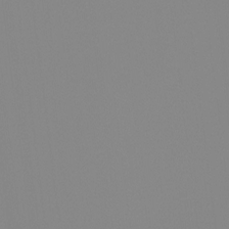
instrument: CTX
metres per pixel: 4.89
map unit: Hto
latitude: -8.4818
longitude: -51.6316
